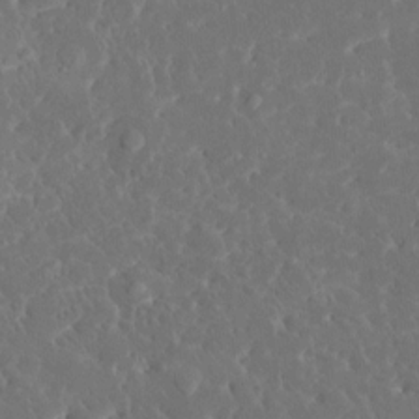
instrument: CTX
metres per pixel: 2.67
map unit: HNhu
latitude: 6.7246
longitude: -5.1781
